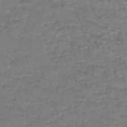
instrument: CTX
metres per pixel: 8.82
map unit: lHb
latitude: -43.1053
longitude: 59.3509
